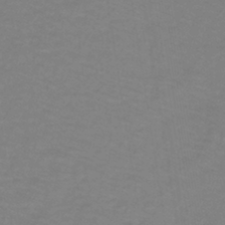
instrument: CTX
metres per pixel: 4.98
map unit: lHb
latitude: -42.3117
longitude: 56.1417
